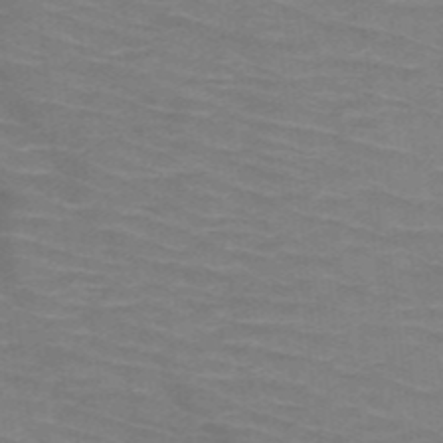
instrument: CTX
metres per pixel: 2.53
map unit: HNb
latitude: -47.4643
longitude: -45.8583
